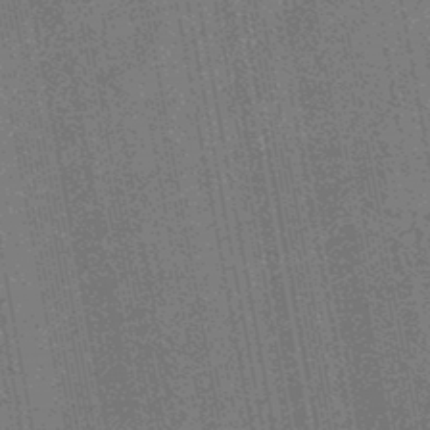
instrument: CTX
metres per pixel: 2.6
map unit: HNb
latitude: -45.0675
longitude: 52.6707
